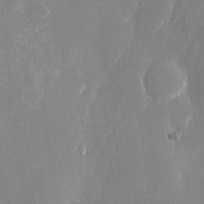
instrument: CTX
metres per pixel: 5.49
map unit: Nhu
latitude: -24.5007
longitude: -70.7057
